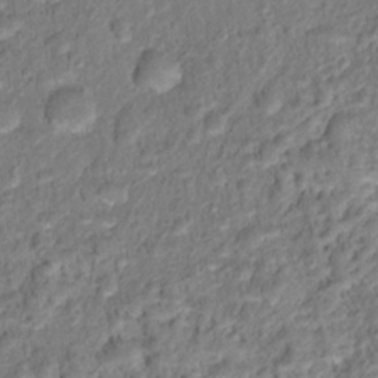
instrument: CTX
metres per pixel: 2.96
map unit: Hto
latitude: 16.7813
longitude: -37.3860
